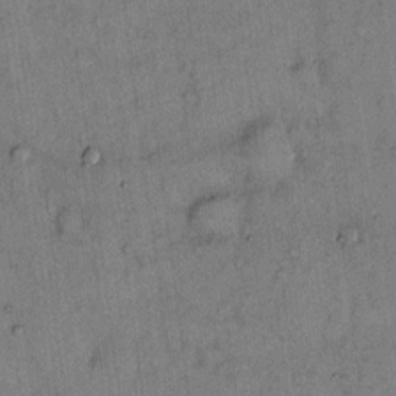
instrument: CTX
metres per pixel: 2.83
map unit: Hto
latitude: 12.7058
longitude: -59.1025
